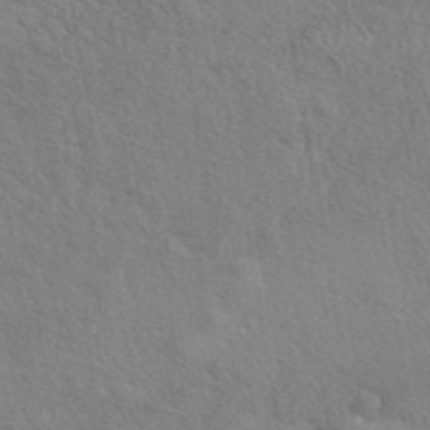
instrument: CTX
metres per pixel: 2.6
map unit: eAb
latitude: 42.8380
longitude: 113.3132
